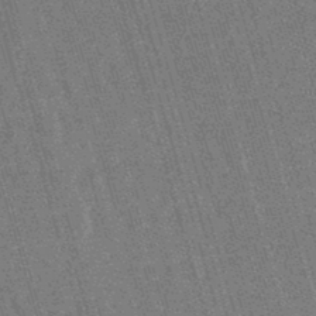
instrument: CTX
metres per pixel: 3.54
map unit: lHb
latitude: -45.7856
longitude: 77.8422
